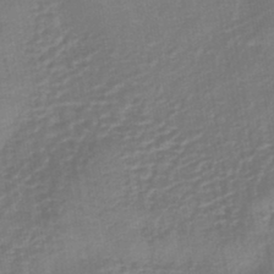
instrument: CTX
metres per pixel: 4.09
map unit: eHb
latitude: -43.5966
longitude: 81.6533
